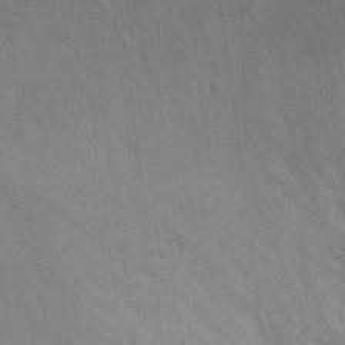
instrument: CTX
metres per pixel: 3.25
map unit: Ht
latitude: -0.5763
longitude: -17.4804
